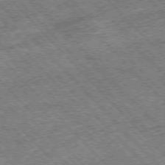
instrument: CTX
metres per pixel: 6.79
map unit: Hpe
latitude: -76.9353
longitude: 13.2376
